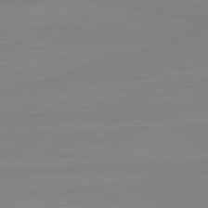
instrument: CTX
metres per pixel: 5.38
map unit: lApd
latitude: 80.9892
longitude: -176.1200
